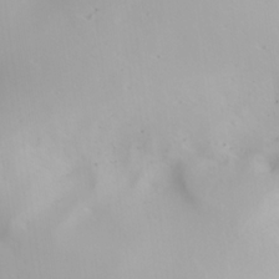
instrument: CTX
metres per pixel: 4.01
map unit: lAa
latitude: 20.2334
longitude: -138.1389
